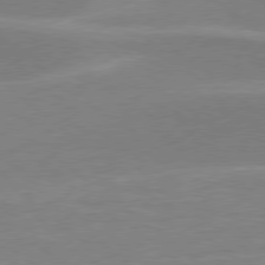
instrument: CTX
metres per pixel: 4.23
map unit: Hpe
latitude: 78.2334
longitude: -126.6113
